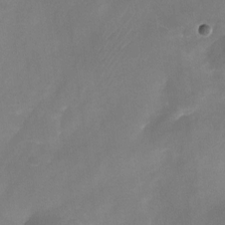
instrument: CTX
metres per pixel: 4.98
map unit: Nhu
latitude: -24.7274
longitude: -70.8758
